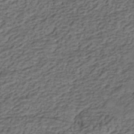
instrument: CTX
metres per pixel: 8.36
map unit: HNhu
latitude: -42.0849
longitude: 107.4644
